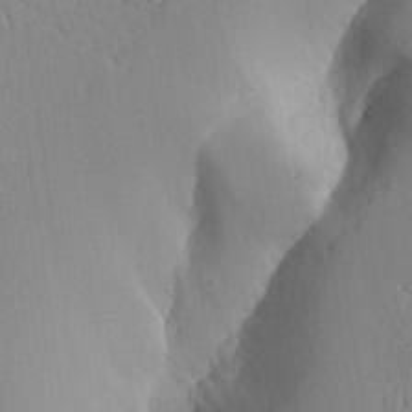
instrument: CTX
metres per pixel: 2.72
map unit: Aa
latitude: 27.8017
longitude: -128.8758
